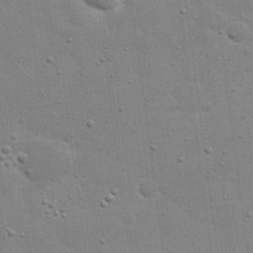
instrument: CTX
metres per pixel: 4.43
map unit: eHh
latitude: 20.7813
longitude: -63.9906
